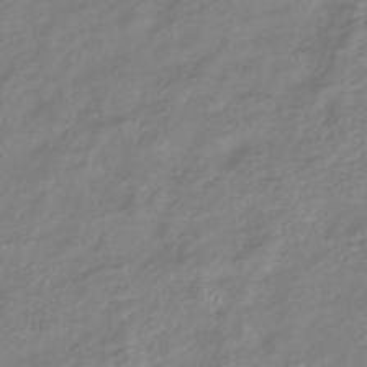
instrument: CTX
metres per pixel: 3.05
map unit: eHb
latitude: -41.1053
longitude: 81.6911
